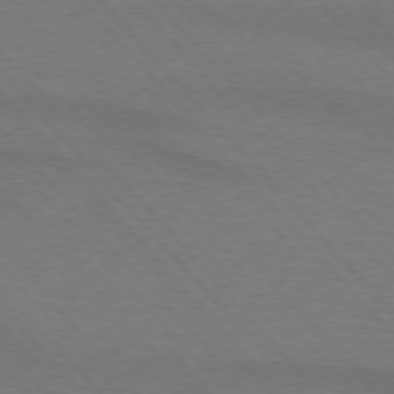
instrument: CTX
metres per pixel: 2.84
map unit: lApd
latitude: 75.3482
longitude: -81.4615
